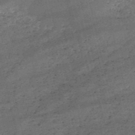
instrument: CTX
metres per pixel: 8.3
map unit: HNb
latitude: -51.4076
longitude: -40.6301
